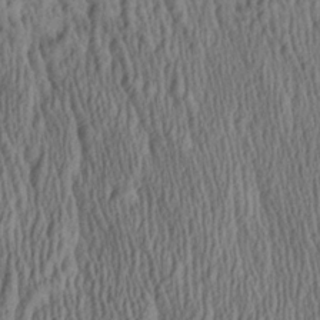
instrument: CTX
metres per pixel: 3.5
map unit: Aa
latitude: 27.5560
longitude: -135.9339
